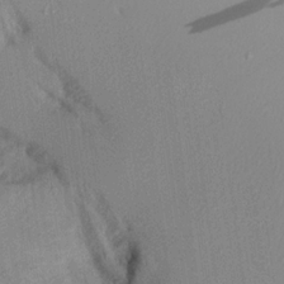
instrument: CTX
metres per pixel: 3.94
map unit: Aa
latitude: 19.4237
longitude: -146.5357
